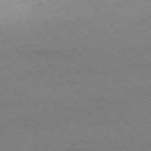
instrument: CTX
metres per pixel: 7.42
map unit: Ap
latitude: -76.7274
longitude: -79.9717
